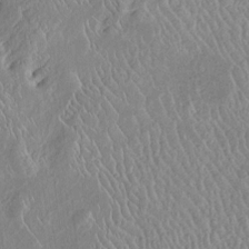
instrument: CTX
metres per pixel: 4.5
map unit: Htu
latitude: -6.7463
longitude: 152.5762
